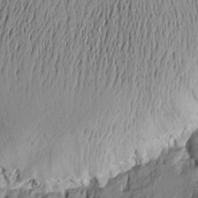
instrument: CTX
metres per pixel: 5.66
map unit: Htu
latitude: -3.7477
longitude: -176.5357
